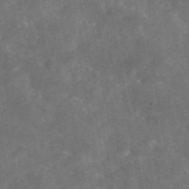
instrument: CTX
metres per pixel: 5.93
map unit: eAb
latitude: 46.0444
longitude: 125.6722
